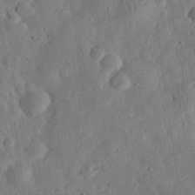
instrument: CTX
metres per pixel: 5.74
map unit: eHh
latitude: 33.3860
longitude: -75.6316
